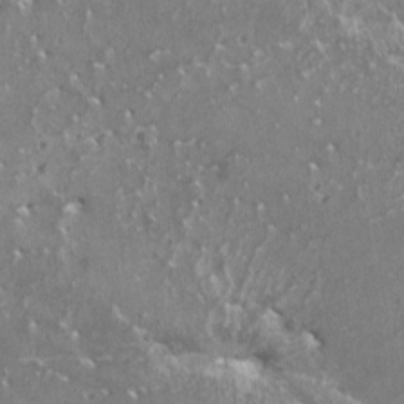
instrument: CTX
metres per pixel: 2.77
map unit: HNhu
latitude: 1.9906
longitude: 6.8219
